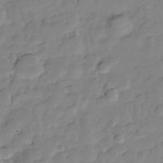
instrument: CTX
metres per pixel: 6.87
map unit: Hve
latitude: -29.0109
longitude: 91.6533
